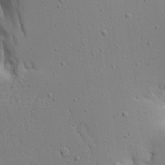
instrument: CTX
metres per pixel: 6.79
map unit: Aa
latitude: 20.1767
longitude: -124.1577
